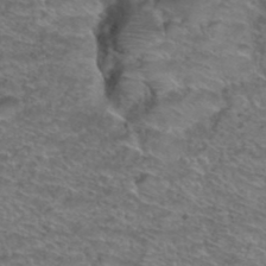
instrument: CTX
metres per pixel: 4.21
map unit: Hto
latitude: 38.8758
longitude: -43.3293
